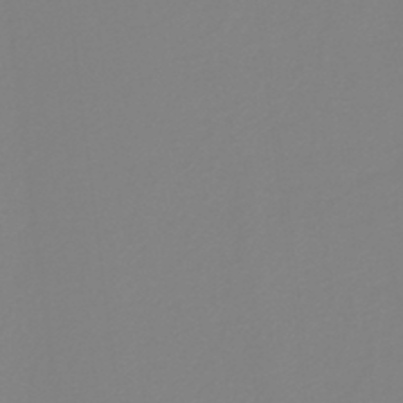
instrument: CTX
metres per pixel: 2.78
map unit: HNb
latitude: -41.1998
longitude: 51.4643
